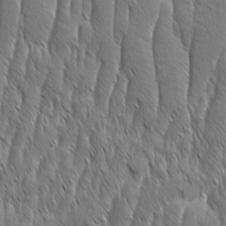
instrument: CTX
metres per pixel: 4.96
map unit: Aa
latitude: 8.1578
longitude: -130.0444
